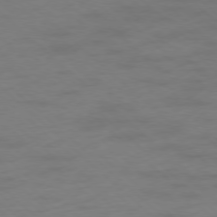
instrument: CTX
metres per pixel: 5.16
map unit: Hpe
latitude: -78.1039
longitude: -20.8191
